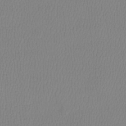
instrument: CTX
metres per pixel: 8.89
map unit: Htu
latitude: -13.3699
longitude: -47.1970
